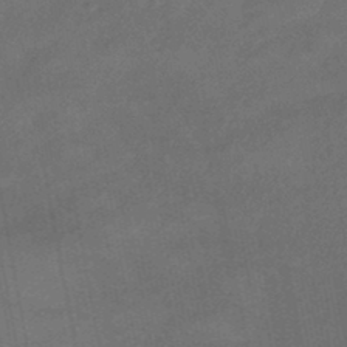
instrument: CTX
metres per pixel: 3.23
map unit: eHb
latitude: -39.4455
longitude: 83.0108
